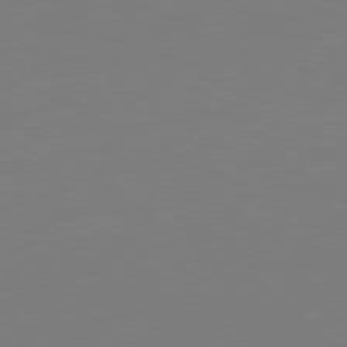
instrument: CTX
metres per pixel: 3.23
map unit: Hpe
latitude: 78.7247
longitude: -173.6315
